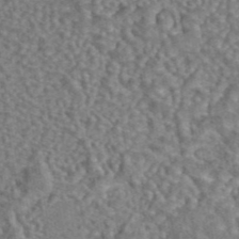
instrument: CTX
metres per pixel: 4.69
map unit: eAb
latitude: 43.4049
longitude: 105.1620
